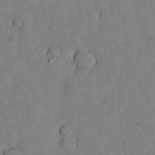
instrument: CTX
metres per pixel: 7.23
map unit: Nhu
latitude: 28.2711
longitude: -72.0633
